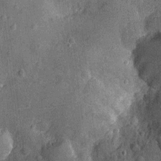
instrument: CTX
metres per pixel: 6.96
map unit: Ht
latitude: -12.1039
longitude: -23.6883
